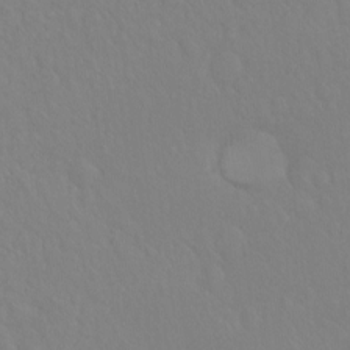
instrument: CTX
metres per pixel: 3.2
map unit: Hto
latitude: -8.4062
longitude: -45.9150
